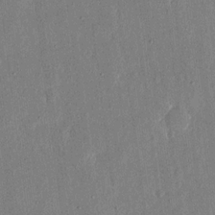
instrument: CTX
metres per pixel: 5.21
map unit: eHh
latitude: 17.0081
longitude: -70.7624
